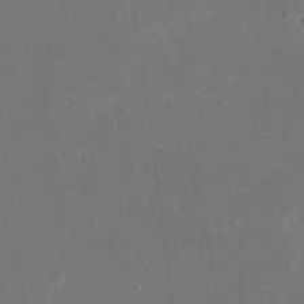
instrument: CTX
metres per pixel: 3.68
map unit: eHh
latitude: 19.0647
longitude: -70.6112
